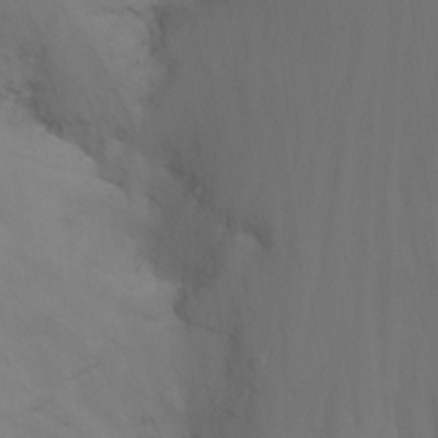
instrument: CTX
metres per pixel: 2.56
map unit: Nhu
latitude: -15.6344
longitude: -51.1781
